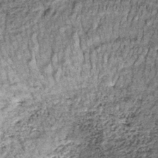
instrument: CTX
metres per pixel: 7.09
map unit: lHb
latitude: -39.0675
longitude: 65.2565
